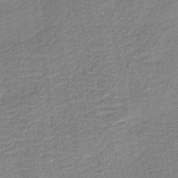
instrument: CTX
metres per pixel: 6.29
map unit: HNb
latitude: -40.8975
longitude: 50.6896
